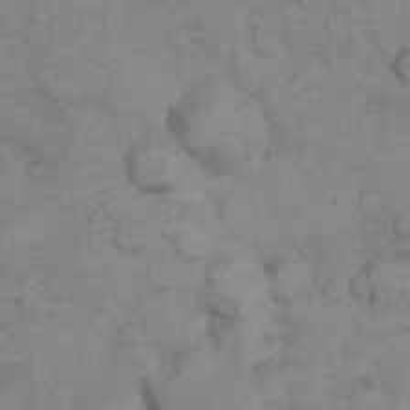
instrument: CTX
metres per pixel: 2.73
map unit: Nhu
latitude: 9.8395
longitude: -25.4615
